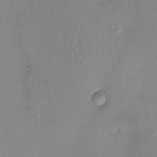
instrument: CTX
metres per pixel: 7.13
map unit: HNhu
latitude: 4.0633
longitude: 5.8989
